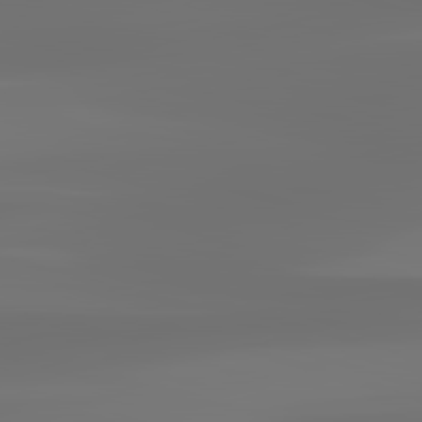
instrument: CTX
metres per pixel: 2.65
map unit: lApd
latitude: 83.2725
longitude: -130.1011
